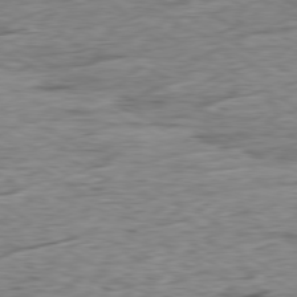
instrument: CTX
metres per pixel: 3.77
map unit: Ap
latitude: -79.6344
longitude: -84.1578
